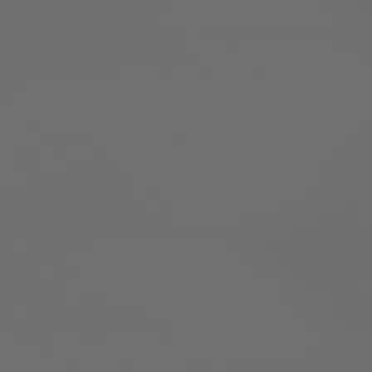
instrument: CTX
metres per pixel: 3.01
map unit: Hpe
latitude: 78.4034
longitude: -174.1389
